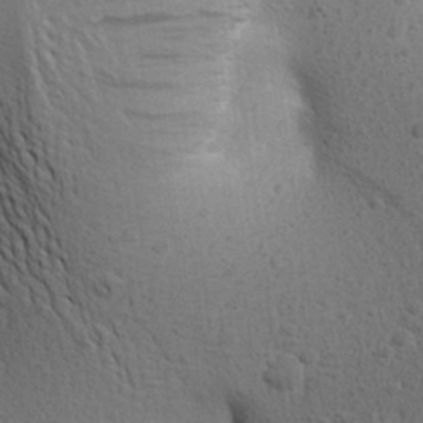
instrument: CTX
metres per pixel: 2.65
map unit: Aa
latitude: 26.7057
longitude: -143.2726
